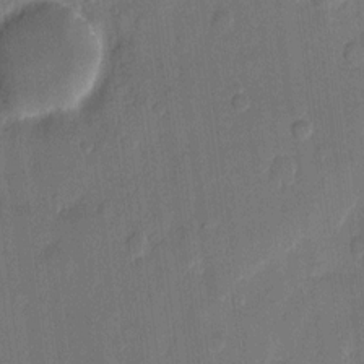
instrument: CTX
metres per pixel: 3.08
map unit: eHh
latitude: 11.6505
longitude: -69.1781
